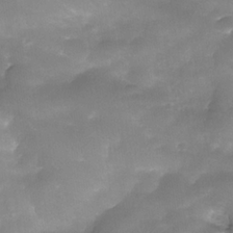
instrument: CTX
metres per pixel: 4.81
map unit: Nhe
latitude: -34.2928
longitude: -146.3279
